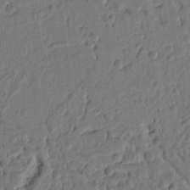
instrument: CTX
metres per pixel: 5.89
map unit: Ht
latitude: 10.4790
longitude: -76.5923
